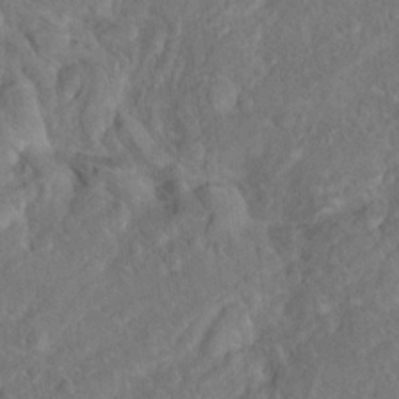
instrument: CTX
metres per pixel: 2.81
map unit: Hto
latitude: 17.1403
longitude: -40.4789
